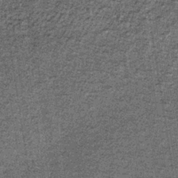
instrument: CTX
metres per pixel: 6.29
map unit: lHb
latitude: -37.9367
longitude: 66.7275
